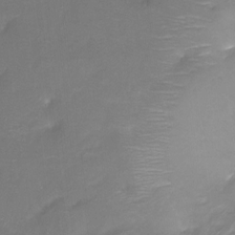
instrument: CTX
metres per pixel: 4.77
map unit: Ht
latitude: -16.5007
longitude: -42.5357
